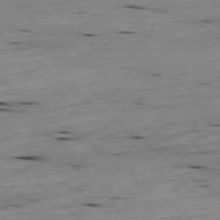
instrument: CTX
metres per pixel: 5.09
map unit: Ap
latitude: -78.5007
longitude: -90.9514
